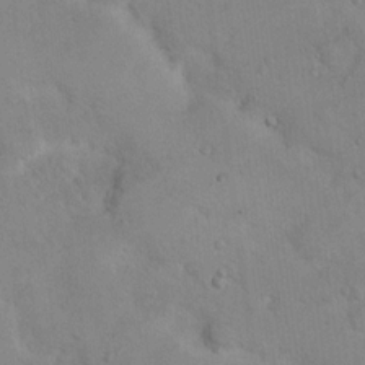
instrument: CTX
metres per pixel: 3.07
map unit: Nhu
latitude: 14.7058
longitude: -29.0269
